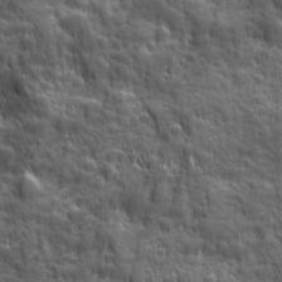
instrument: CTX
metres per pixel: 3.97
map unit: Ave
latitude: 19.1214
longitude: -132.5357
